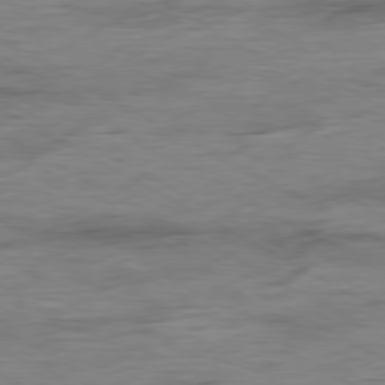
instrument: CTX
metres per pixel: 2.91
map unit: Ap
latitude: -79.8422
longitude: -83.5371
